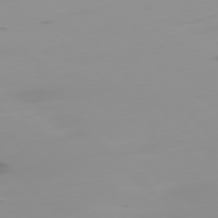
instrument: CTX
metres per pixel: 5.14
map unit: Ap
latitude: -78.0850
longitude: -64.9703
